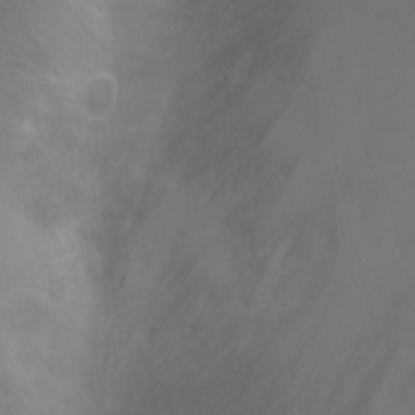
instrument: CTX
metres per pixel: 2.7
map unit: Ht
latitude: 0.5357
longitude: -21.8206
